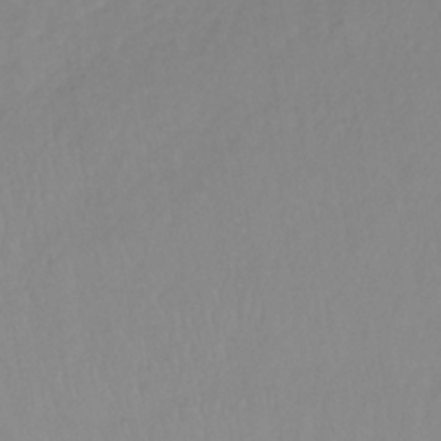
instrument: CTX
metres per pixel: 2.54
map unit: lHb
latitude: -36.6329
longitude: 70.5007
